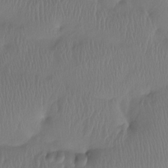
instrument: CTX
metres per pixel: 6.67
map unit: Htu
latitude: -15.0298
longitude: -47.1781
